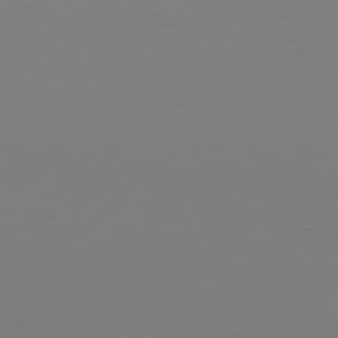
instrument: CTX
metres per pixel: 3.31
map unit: Hpe
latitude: 76.9136
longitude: -131.2159
